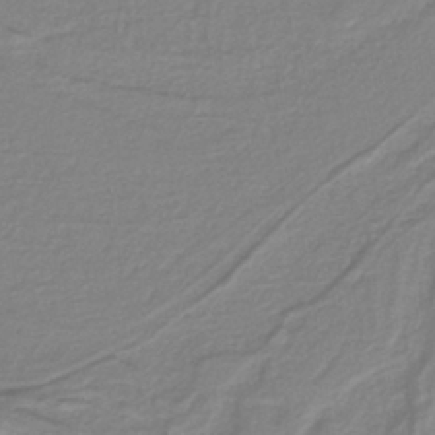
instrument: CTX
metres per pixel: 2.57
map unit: lHb
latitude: -40.9353
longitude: 51.6533
